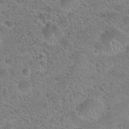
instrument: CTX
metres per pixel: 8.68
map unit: Hto
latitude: 21.7639
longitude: -49.8961
